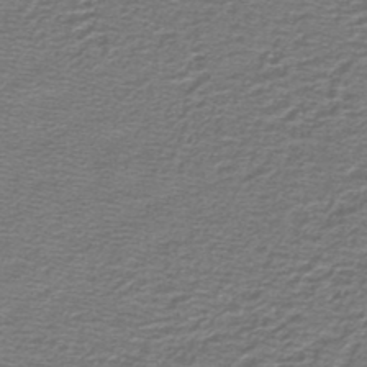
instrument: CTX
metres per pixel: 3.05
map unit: lHb
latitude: -44.6519
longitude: 56.9164
